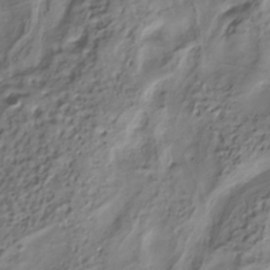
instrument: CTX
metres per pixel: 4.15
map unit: Hve
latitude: -30.5762
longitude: 89.9556
